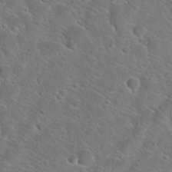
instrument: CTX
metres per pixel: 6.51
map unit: Hto
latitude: 22.8569
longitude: -45.3292
